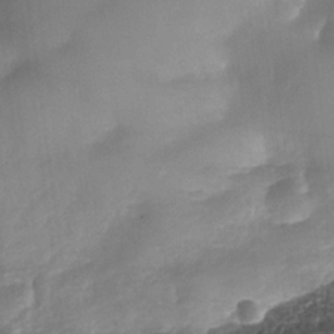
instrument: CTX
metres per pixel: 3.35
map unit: Nhe
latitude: -33.7667
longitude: -143.5371
